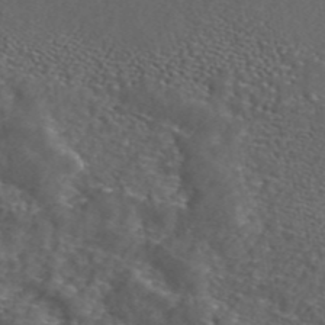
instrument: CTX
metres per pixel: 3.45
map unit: ANa
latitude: 44.2711
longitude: 23.9367
